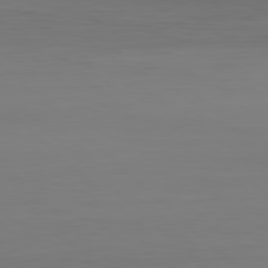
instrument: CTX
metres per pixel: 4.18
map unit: Hpe
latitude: 78.3656
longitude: -168.1200
